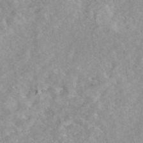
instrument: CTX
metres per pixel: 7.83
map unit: eAb
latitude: 45.1970
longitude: 127.0108
